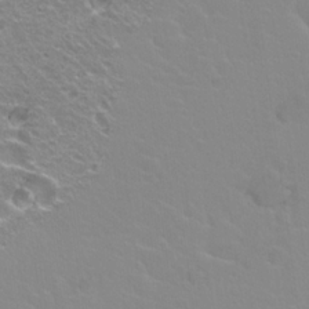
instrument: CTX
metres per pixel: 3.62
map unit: Hto
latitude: 20.8191
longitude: -33.5182
